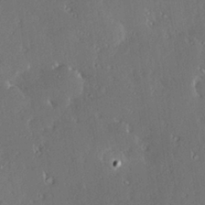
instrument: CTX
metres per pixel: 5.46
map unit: Hve
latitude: 27.5749
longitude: -93.8583
